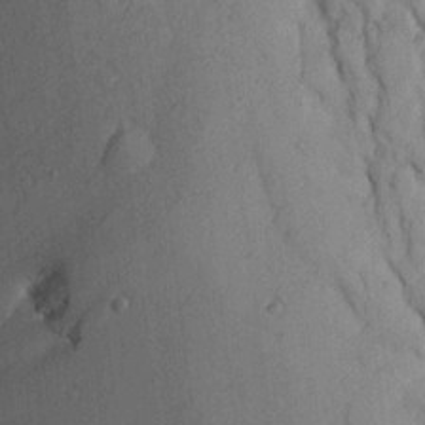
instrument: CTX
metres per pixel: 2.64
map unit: Ave
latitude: 23.0458
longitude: -134.4223
